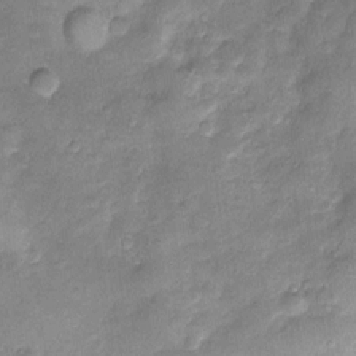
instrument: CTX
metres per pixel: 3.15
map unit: Htu
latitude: -5.2376
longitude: 157.9745
